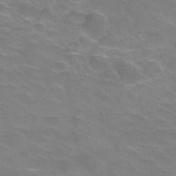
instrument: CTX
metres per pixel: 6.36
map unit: Hve
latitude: -30.4818
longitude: 95.4643
